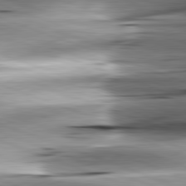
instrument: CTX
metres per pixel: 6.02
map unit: lApd
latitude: 81.8394
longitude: -151.2915
